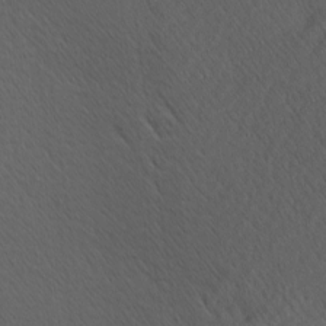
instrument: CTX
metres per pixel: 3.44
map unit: Hve
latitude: 12.3467
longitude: -90.1956
